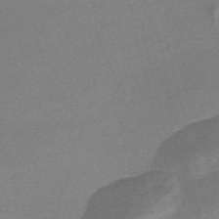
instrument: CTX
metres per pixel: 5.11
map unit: Nve
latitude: -57.2754
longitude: 62.7652
